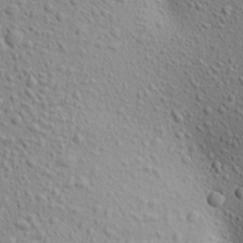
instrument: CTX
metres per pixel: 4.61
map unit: Aa
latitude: 23.3293
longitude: -143.9906
